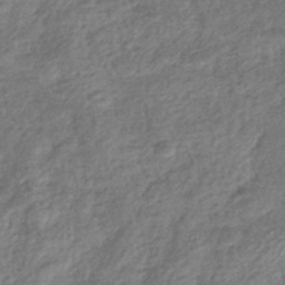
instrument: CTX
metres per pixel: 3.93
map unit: eHb
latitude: -37.7288
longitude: 80.4251
